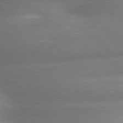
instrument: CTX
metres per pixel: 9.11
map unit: lApd
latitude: 79.8961
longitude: -167.4993
